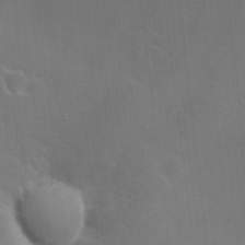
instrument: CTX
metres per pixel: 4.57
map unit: HNhu
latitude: 6.7057
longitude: 13.3888
